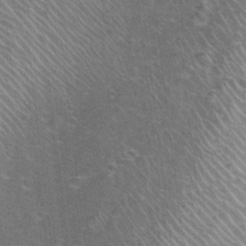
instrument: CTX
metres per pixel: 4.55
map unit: Nhu
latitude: 1.5371
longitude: -17.6504
